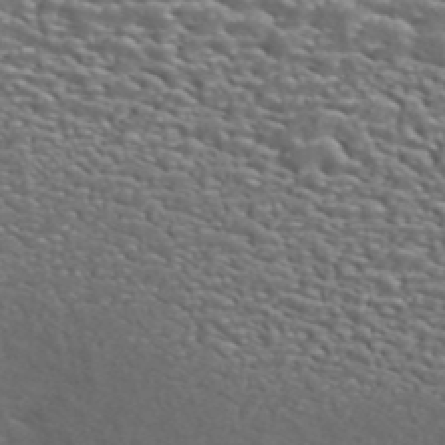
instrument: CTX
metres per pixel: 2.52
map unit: ANa
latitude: 44.4412
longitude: 23.3510
